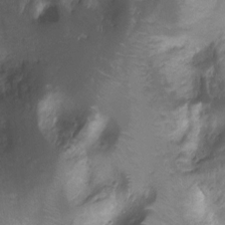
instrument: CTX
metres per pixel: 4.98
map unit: Ht
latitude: -8.9542
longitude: -20.9703
